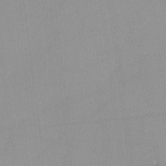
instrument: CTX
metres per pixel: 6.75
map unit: lHvf
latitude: -12.3495
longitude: -99.4804
